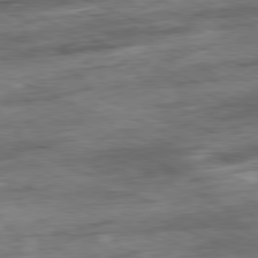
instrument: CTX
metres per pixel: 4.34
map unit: Ap
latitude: -81.3132
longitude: -86.7246
